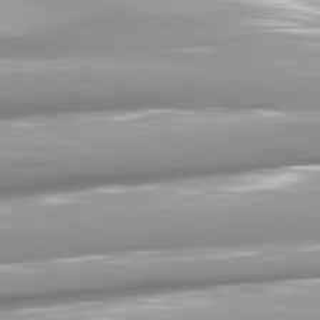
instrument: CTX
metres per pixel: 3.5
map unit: lApd
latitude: 81.9150
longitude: -146.4601
